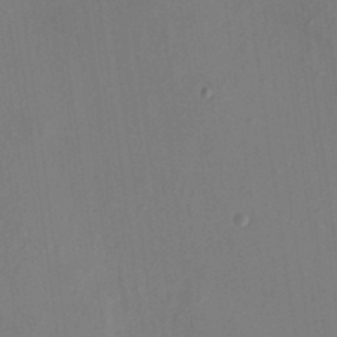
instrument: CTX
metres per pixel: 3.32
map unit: HNhu
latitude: 8.0444
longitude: -1.0269
